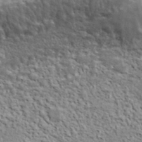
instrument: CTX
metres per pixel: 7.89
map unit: lHvf
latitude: 37.9717
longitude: -88.9136
